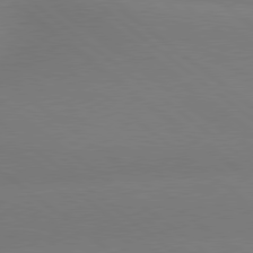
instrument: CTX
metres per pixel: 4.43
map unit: lApd
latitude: 79.1592
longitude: -150.2333
